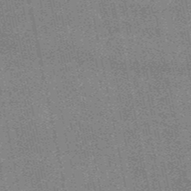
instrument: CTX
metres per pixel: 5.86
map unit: HNb
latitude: -52.2739
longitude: -42.2712
